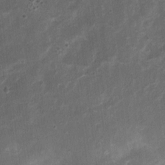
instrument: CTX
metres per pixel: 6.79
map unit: Nhu
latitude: 3.2726
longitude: -16.4978
